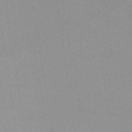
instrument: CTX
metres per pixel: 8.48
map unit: Nhu
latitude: -6.9919
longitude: -95.2915
